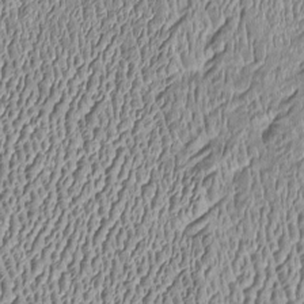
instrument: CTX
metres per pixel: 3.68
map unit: Htu
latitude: -7.2187
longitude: 156.8219
